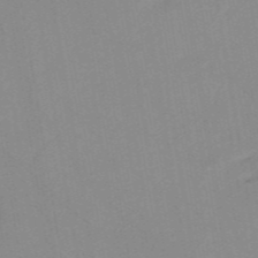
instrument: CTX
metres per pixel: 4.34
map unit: HNb
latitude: -53.9745
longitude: -48.5735
